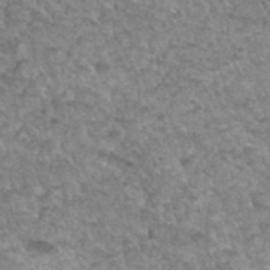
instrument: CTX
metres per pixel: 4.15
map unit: Hto
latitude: 34.1766
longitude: -49.4426
